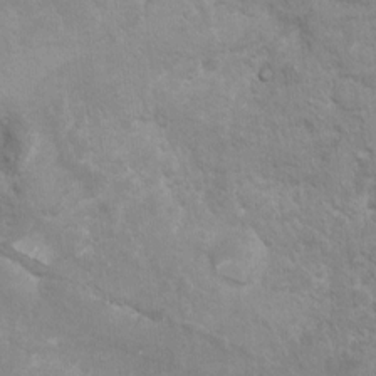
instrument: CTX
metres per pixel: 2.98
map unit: Ht
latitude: 5.4237
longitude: -29.1781
